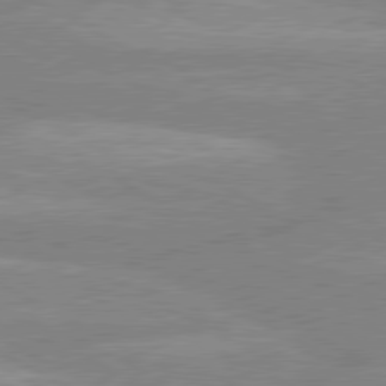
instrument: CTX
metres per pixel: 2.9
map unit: lApd
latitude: 80.2900
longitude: -169.2915
